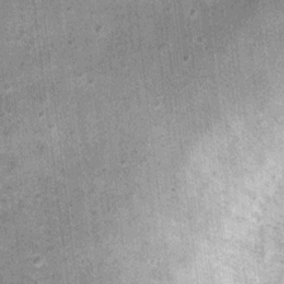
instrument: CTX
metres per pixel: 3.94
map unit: Ht
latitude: 11.4616
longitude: -38.8947
